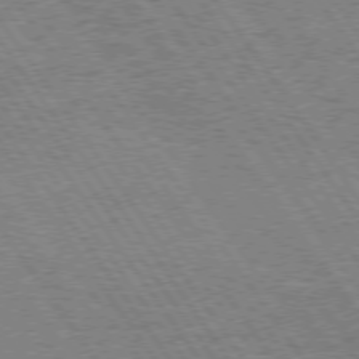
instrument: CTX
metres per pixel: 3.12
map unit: Hpe
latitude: 73.8395
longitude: -139.1592
